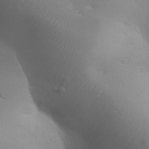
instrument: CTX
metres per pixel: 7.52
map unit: Aa
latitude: 32.0444
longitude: -143.6505
